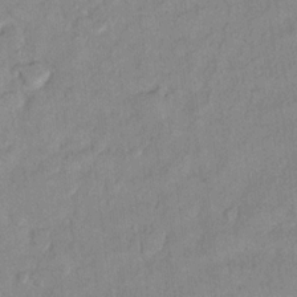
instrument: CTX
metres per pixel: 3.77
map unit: Hto
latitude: 12.1011
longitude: -37.5938
